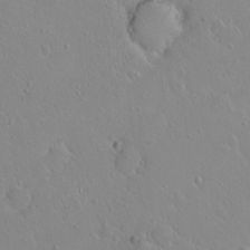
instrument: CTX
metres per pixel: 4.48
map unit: eHh
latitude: 1.9717
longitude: -54.5357
